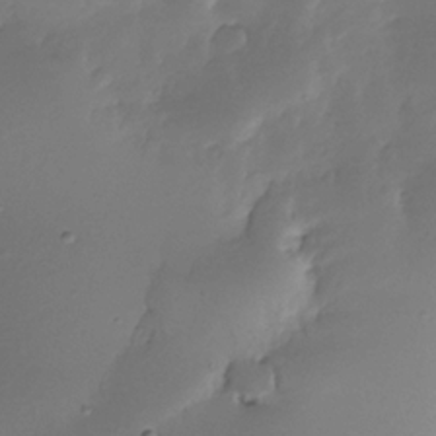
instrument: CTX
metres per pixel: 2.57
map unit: Nhe
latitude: -35.1620
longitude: -117.7072
